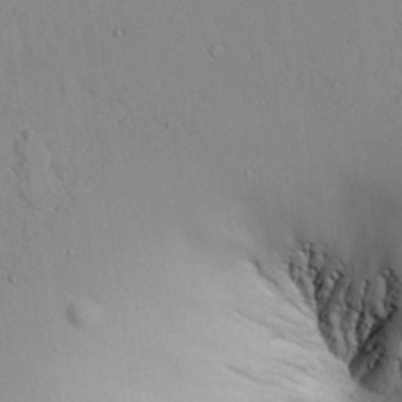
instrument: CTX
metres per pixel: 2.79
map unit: Aa
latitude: 24.7057
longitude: -128.9891
